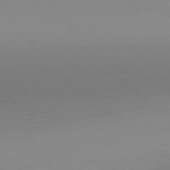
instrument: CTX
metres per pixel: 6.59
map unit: Ap
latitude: -79.3698
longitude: -98.0444
